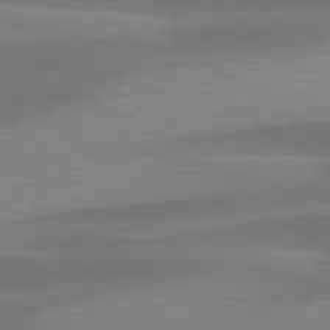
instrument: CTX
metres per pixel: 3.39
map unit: lApd
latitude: 79.5938
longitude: -94.2334
